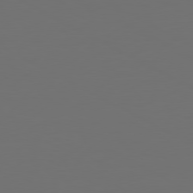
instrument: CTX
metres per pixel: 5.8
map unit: Ap
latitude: -80.6330
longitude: -59.5182
